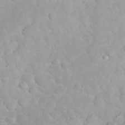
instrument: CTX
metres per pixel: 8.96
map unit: eHh
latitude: 32.2711
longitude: -62.9136
